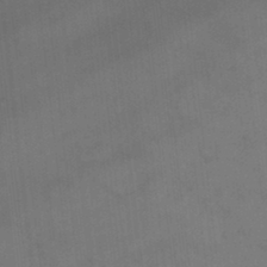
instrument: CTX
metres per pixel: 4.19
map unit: HNhu
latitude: 2.7246
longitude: 9.3132
